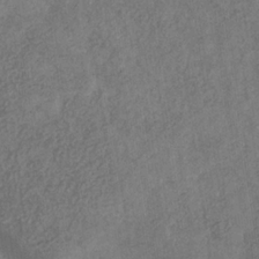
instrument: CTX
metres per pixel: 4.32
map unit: eHb
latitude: -30.0661
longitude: 69.1431
